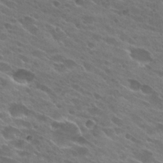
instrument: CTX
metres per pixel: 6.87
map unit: Hto
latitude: 27.0459
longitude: -42.3656
